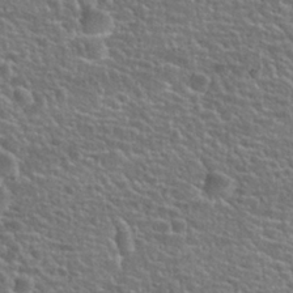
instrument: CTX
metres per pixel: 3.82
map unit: Hto
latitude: 25.1970
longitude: -50.4601
